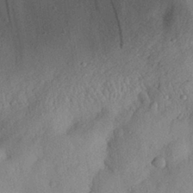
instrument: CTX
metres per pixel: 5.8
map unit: eHh
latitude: 27.7072
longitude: -75.9339
